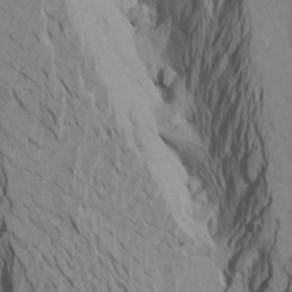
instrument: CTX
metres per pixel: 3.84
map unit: Htu
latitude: -6.5385
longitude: -69.5560
